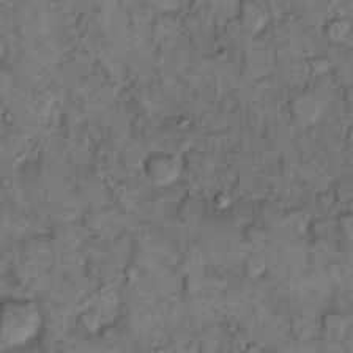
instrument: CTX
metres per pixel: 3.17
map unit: eHh
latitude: 11.3671
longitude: -63.1403
